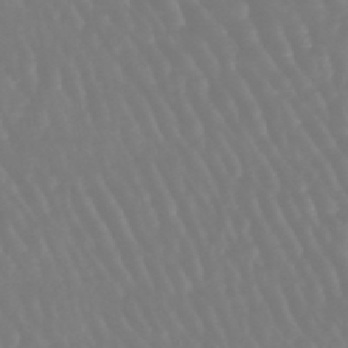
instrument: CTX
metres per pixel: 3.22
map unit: eHb
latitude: -46.2172
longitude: 79.2565
